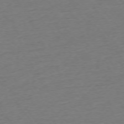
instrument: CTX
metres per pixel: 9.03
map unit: Ap
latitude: -75.1432
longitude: -88.9892
